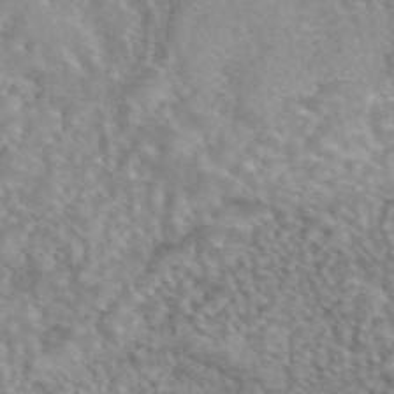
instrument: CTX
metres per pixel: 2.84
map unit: eAb
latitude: 44.6868
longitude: 109.2754
